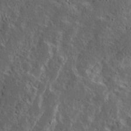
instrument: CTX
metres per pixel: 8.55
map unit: Ave
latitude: 15.4238
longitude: -138.4223
